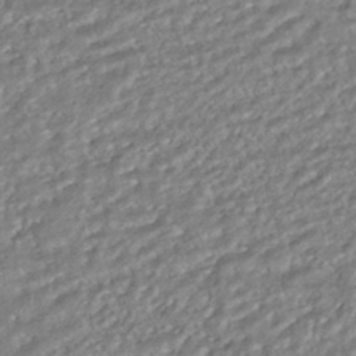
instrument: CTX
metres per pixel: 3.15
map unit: HNhu
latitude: -44.5007
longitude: 104.0661
